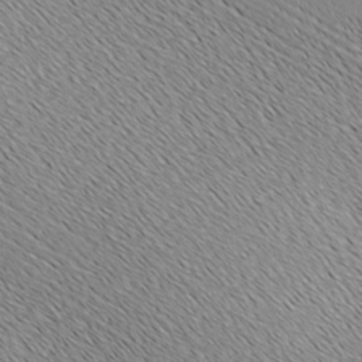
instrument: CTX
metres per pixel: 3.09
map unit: Ave
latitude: -6.6140
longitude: -123.2348
